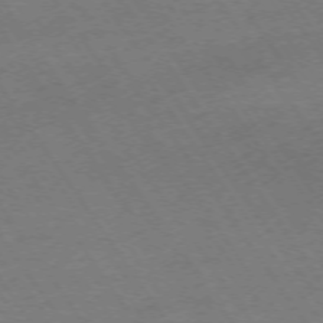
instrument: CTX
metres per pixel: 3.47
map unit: Ap
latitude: -73.9367
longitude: -70.9702
